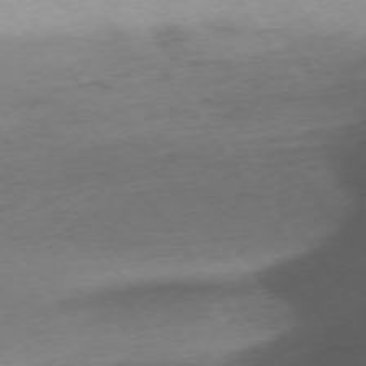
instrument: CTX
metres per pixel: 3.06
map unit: Ap
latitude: -74.2740
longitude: -80.8947
